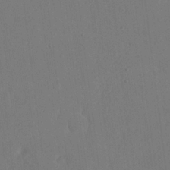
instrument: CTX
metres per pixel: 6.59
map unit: eHh
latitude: 19.1403
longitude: -67.9717
